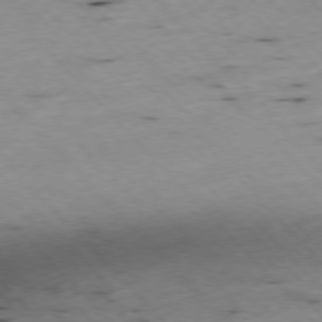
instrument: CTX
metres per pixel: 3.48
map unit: Ap
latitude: -77.1431
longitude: -60.7246
